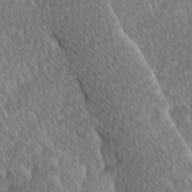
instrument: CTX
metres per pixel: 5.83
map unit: Ave
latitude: 8.7435
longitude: -106.4979
